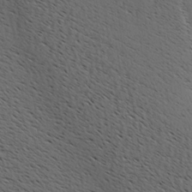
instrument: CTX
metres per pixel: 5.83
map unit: Hve
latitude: 3.8016
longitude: -124.9891
